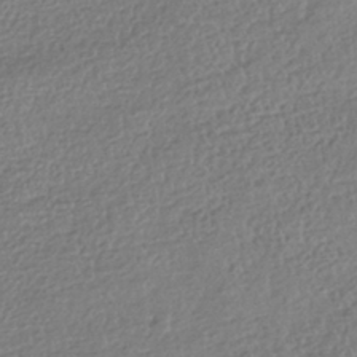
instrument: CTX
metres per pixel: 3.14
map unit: HNhu
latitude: -41.5777
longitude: 98.2361
